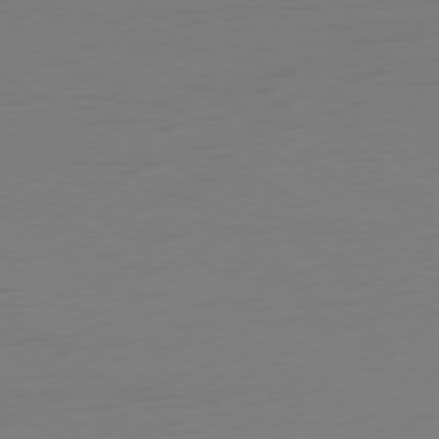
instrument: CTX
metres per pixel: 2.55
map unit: Ap
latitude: -79.9367
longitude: -59.1025
